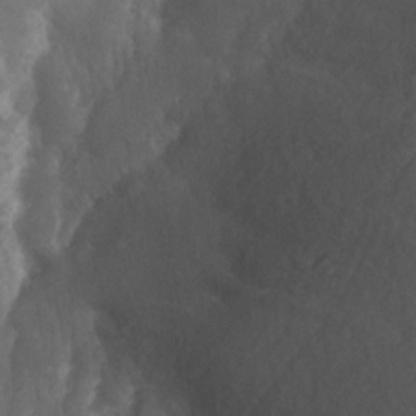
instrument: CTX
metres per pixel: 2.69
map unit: Nhe
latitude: -27.5399
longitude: -109.4993
